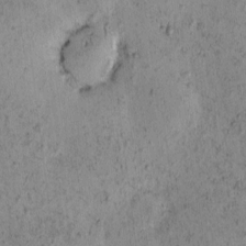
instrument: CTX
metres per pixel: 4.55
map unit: eHh
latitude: -0.7653
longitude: 19.0864
